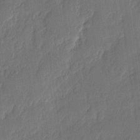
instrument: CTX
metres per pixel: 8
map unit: eHh
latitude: 6.3278
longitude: -74.0444
